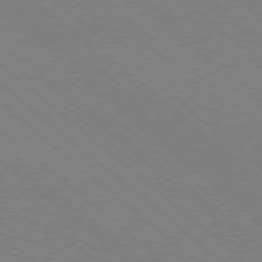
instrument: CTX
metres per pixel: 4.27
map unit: Ap
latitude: -78.4062
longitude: -65.4993
